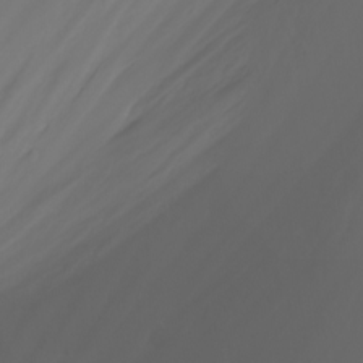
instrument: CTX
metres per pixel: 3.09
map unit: Nhu
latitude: -5.3131
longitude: -79.8773
